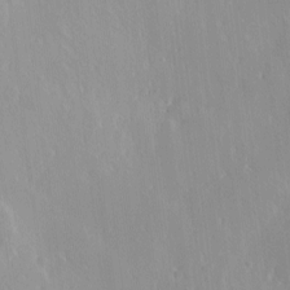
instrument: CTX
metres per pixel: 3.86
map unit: Ave
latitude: 0.5357
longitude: -113.6505
